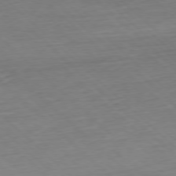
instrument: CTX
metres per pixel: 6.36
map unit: Hpe
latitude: -77.7667
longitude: 13.7478
